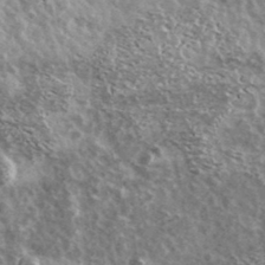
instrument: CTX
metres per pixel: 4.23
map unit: Ave
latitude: 38.7624
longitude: -108.4034
